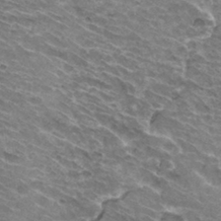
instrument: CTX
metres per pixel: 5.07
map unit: Hto
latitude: 32.4034
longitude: -42.5168
